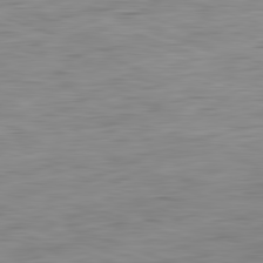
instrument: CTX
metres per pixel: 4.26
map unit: Ap
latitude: -82.1228
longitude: -78.2523
